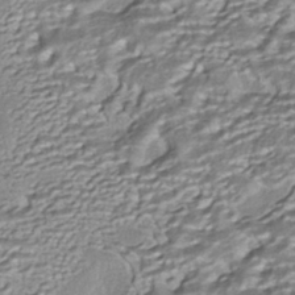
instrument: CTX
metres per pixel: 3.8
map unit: HNhu
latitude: -40.4629
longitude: 107.8989
